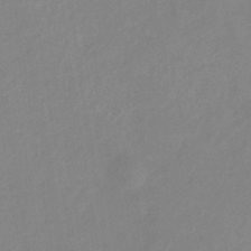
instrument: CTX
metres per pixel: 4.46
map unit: eHb
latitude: -36.5573
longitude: 74.2362
